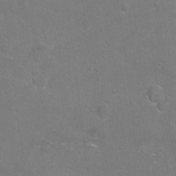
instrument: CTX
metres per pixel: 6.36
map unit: Hto
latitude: -7.1809
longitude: -35.9150
